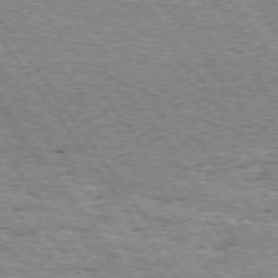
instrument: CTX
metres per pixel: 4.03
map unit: Hpe
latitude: 75.0081
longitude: -155.7638
